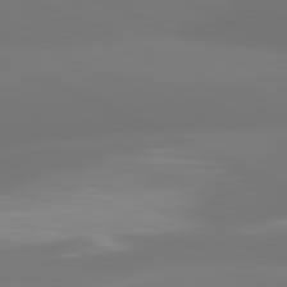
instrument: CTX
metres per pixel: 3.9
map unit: lApd
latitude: 81.3859
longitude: -165.4237
